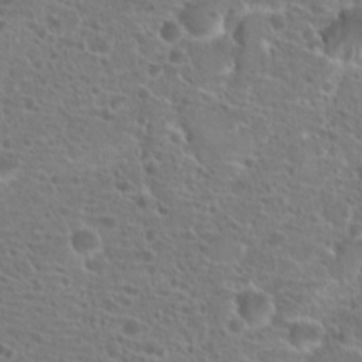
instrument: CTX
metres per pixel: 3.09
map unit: Hto
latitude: 21.1592
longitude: -41.0458
